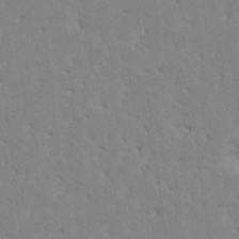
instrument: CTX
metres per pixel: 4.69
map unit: HNhu
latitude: 7.7072
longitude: -2.4223
